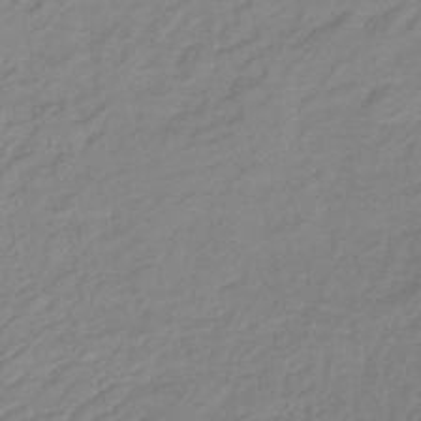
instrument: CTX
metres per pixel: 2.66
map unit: lHb
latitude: -41.1809
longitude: 76.1417
